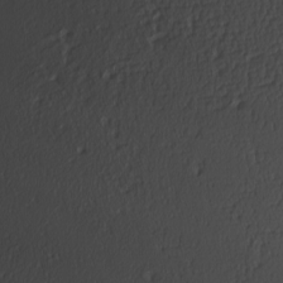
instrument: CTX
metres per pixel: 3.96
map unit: Hve
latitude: 2.9513
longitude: -121.8584
